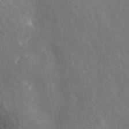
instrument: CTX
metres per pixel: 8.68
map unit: ANa
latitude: 42.1200
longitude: 16.9731
